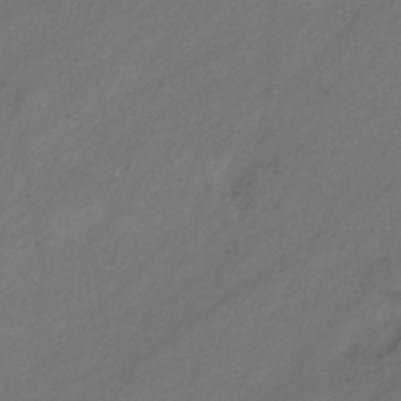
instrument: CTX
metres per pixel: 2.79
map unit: HNb
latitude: -31.2565
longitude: 61.1431
